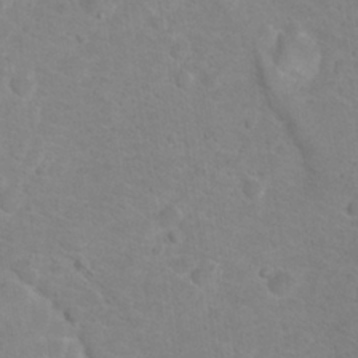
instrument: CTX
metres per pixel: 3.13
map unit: Hto
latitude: 17.8583
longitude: -38.2333
